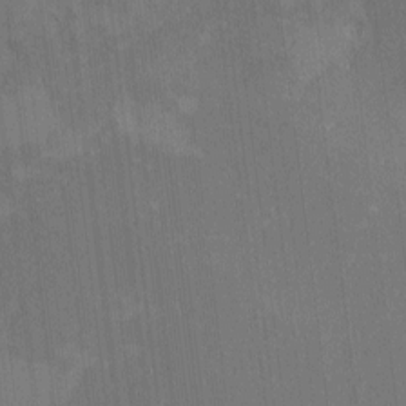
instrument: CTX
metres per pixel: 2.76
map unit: HNhu
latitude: -1.1809
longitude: -7.3671
